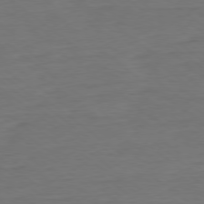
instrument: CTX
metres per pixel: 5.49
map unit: Ap
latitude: -79.0486
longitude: -89.5183
